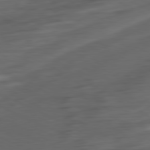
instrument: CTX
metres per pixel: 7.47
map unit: Ap
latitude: -81.3888
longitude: -76.9136
